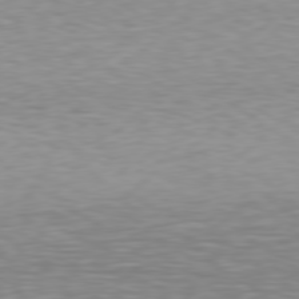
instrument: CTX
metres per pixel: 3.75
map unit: Hpe
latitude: 78.0444
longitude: -122.0633
